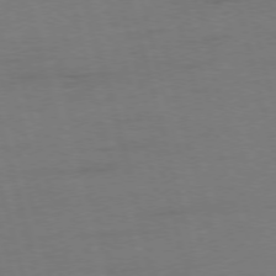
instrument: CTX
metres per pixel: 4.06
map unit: Ap
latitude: -74.7275
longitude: -74.1578
